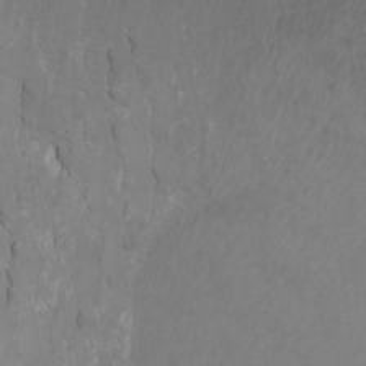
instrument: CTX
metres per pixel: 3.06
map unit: Htu
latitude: -7.4832
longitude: -65.5182
